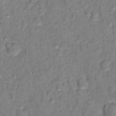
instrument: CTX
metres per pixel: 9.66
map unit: Ht
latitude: 11.4238
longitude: -33.6127
